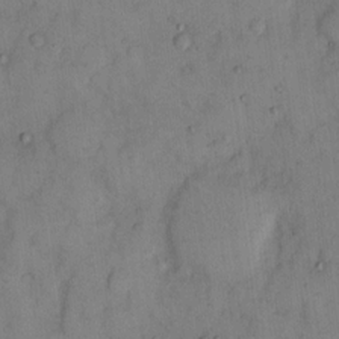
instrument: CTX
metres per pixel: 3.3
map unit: eHh
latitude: 13.0837
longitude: -62.8380
